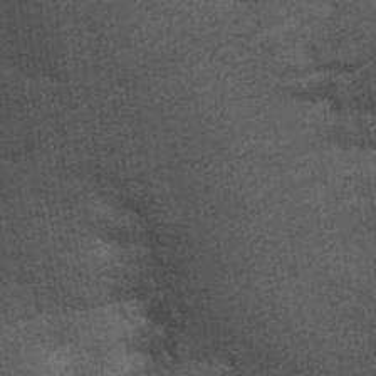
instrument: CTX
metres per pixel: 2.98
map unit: Ht
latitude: -1.0298
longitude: -15.7450
